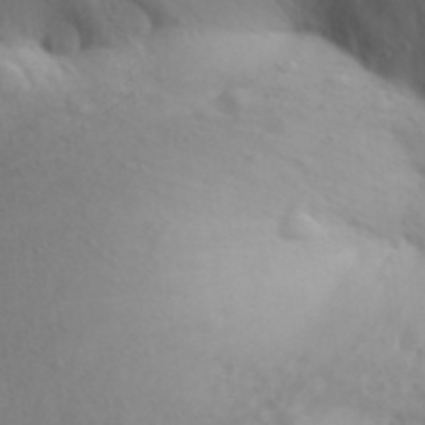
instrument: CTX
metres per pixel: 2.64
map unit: Aa
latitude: 31.0270
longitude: -146.3279
